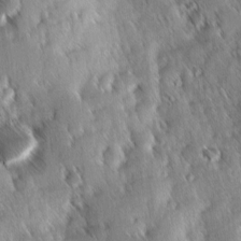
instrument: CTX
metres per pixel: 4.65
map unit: Ave
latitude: 8.8758
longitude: -104.3090
